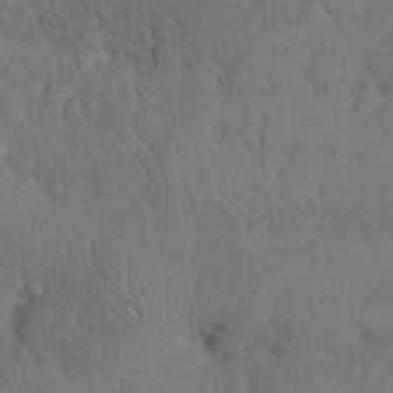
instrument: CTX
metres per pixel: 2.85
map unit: Nhu
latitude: 26.0633
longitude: -70.7246
